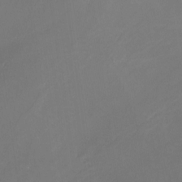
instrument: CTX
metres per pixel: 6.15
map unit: Nhe
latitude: -26.6329
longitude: -110.3845
